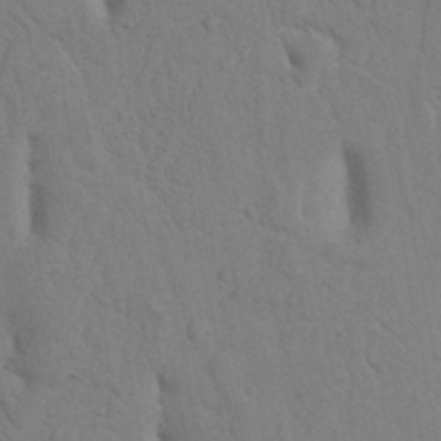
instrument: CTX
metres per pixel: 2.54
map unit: Nhu
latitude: 16.0444
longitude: -75.9150
